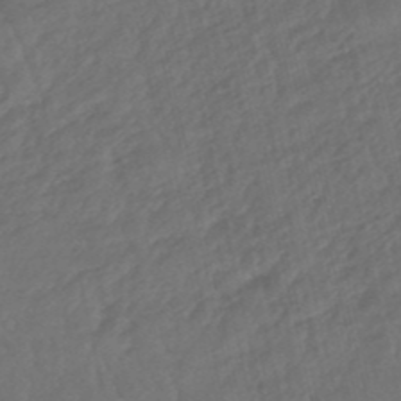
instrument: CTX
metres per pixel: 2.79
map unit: lHb
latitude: -47.6722
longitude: 76.6896
